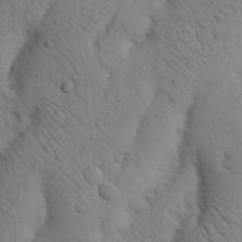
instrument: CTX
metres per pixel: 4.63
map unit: Nhu
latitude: 20.7435
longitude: -74.6113
